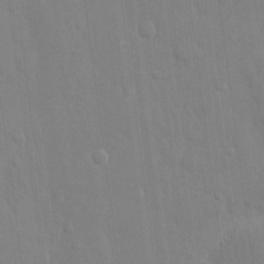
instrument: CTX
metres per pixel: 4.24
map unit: eHh
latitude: 12.5735
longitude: -70.5357
